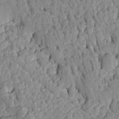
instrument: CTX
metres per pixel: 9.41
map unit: Ave
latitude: -8.6140
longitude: -116.6113
